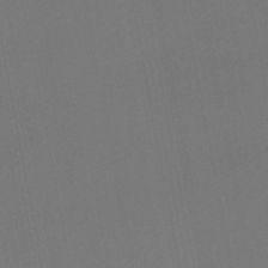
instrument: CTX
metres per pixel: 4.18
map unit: HNhu
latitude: -43.3698
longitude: 101.8233
